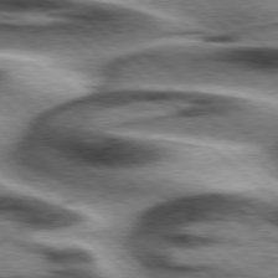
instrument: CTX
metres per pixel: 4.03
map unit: Hpe
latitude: 77.7827
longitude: -156.2711
